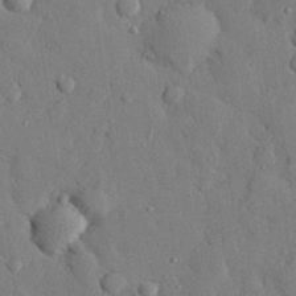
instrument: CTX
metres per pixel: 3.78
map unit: eHh
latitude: 27.7639
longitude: -78.6869
